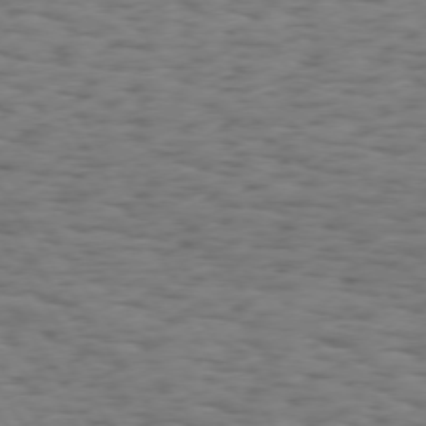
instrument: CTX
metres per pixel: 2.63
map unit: Hpe
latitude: 73.6316
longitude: -132.2145
